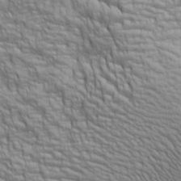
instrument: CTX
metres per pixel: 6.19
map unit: lAa
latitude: 6.6113
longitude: -115.5938
